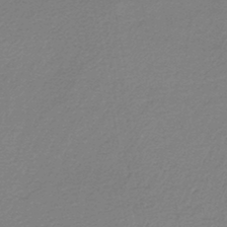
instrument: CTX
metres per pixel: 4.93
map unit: lHb
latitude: -44.7841
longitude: 74.9920
